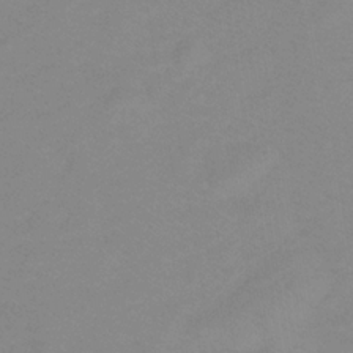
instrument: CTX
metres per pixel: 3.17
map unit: lHb
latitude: -32.7464
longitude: 67.0108
